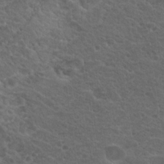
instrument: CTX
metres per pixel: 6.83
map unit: Hto
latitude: 19.0836
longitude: -34.5923
